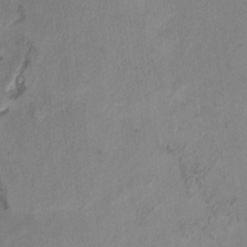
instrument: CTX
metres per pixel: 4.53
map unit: Ht
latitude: 10.1389
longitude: -32.4223
